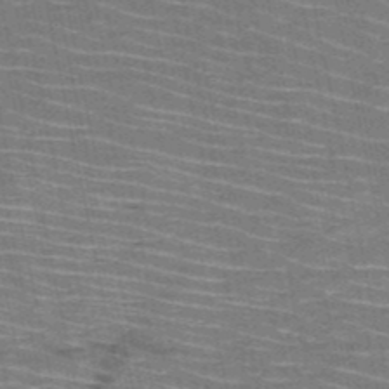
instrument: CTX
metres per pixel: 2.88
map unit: HNb
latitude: -51.0108
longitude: -44.1200
